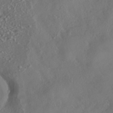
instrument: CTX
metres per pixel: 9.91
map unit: HNhu
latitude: -41.1998
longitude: 102.5763
